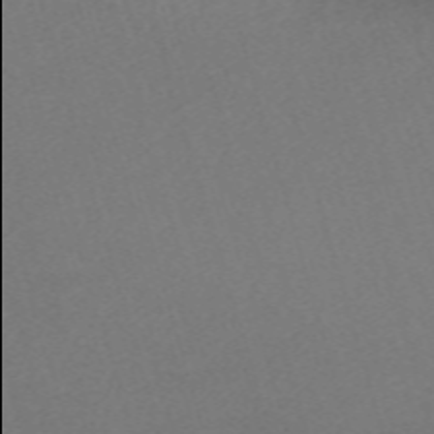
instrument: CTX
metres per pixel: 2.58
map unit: eHh
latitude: -62.0283
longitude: 50.0094
